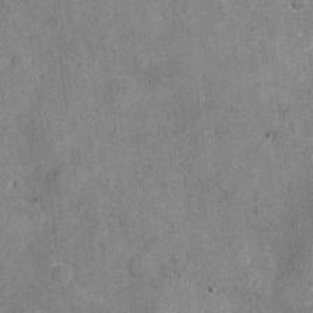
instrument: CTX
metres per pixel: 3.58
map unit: Nhu
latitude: -18.6707
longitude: -56.1388
